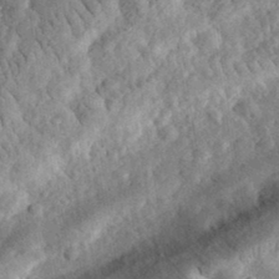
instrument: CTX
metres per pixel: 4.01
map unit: eHh
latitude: 34.7246
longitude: -78.5168
